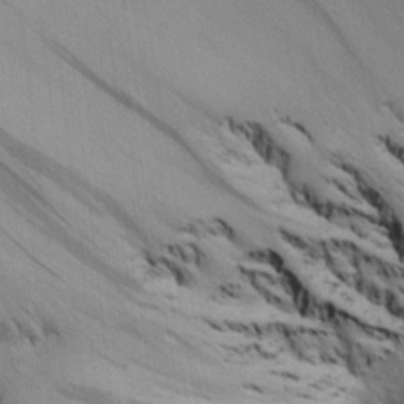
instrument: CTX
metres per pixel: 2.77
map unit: Aa
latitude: 25.9528
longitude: -132.2900
